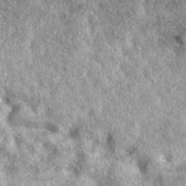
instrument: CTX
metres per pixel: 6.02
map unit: eAb
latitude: 38.9325
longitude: 106.3495
